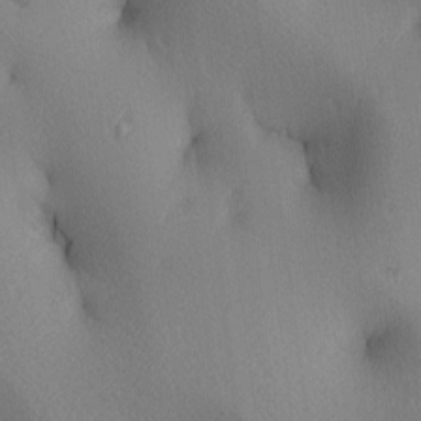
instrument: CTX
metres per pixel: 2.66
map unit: lAa
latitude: 4.0255
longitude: -116.8947
